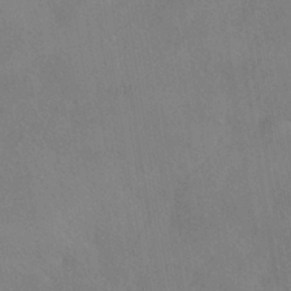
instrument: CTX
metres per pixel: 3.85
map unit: HNhu
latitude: -40.2172
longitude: 97.1620
